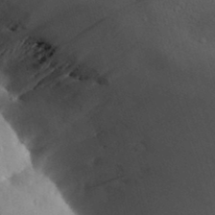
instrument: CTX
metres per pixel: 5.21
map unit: Aa
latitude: 30.3845
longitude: -142.3467
